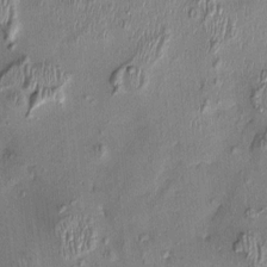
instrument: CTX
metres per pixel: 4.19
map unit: Nhu
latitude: -0.4251
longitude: -14.4601
